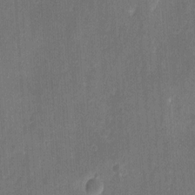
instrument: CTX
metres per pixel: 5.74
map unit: eHh
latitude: 8.1578
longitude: -73.5560
